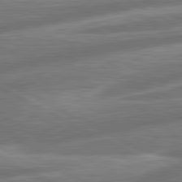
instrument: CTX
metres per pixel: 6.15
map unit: lApd
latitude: 80.9325
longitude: -166.9891
